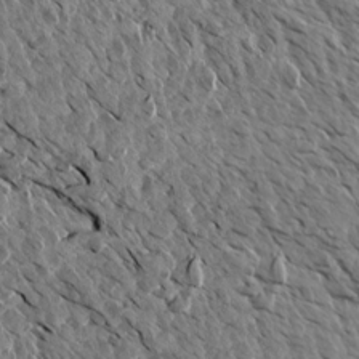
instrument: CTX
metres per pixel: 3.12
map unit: Aa
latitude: 13.9528
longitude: -141.7638
